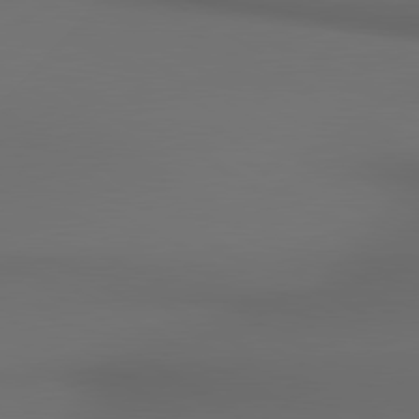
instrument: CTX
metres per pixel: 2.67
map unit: lApd
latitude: 80.6113
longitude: 155.2376
